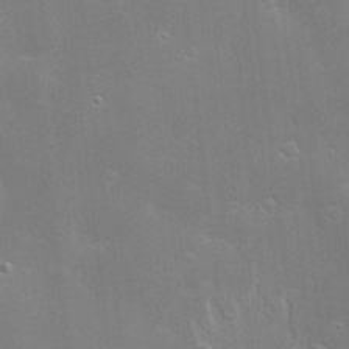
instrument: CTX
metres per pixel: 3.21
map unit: Hve
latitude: -10.7085
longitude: 174.2550
